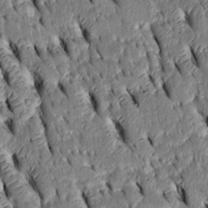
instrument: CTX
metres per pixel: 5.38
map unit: Htu
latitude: -3.1809
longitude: 151.5021
